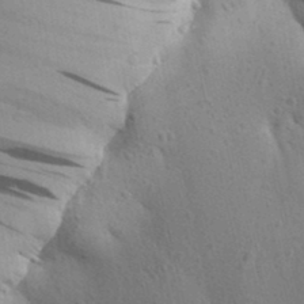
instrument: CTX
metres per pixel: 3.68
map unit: Aa
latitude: 26.1389
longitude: -148.7435
